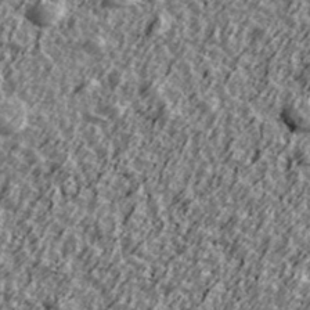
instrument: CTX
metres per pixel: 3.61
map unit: Ave
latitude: 42.3467
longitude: -113.5560
